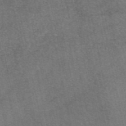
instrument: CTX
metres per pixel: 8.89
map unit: eAb
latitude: 47.4805
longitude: 105.0108
